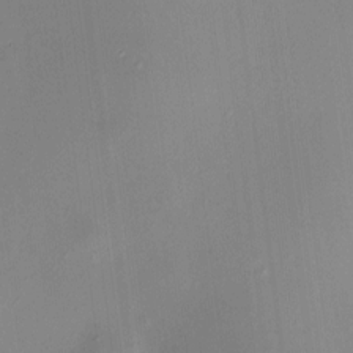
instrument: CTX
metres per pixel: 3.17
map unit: HNhu
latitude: 6.6868
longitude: 9.4265
